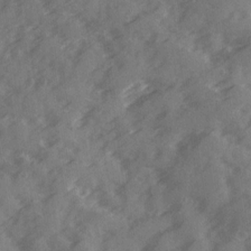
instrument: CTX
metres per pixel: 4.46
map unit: Ave
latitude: 18.9513
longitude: -131.0459
